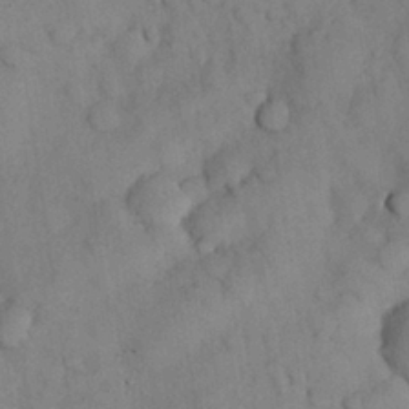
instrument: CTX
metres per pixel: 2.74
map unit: Nhu
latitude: 28.8191
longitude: -72.5546
